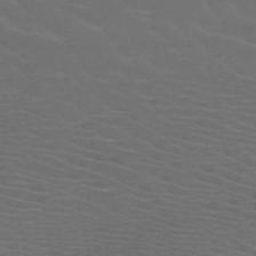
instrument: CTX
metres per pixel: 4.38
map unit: HNb
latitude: -49.2376
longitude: -46.7624
